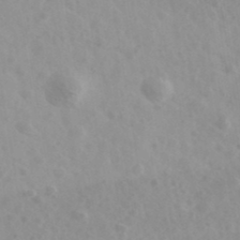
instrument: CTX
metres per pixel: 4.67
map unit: Ave
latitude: 39.5560
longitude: -106.4223
